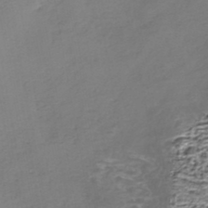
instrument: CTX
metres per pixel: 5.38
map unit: Nhe
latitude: -45.5777
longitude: 153.0486
